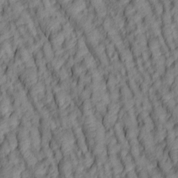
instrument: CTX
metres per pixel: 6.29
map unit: lAa
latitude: 5.3482
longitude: -116.4034
